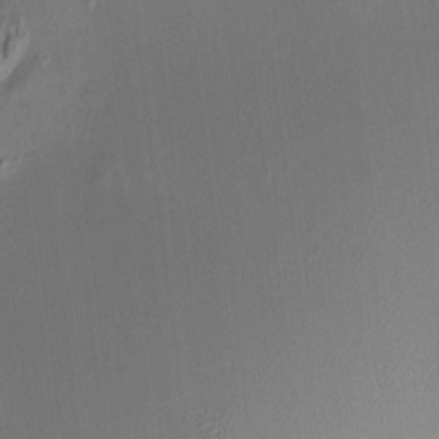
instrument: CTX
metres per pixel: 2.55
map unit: HNhu
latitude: 11.8017
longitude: 11.0864
